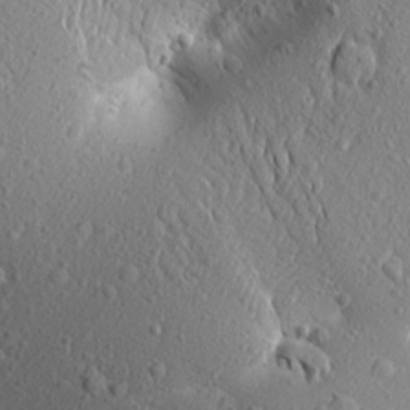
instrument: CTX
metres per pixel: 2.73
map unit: Aa
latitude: 18.7624
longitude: -148.0444
